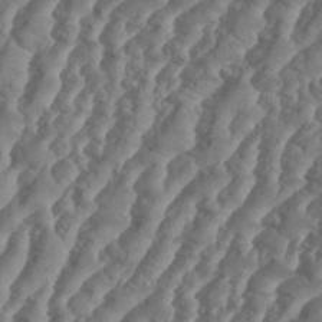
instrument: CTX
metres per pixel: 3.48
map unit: Aa
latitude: 34.6868
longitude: -136.5546
